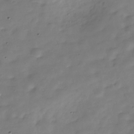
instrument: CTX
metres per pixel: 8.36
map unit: Hve
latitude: -30.3495
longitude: 91.8045
